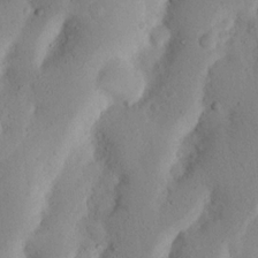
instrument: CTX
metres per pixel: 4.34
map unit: Nhu
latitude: 17.6505
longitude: -75.5182
